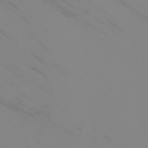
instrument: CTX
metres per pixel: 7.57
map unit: Htu
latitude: -6.4629
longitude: -71.6505
